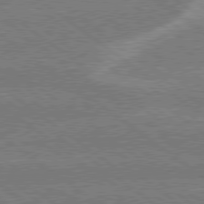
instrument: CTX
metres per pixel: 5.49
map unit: Hpe
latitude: 78.9325
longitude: -161.1025
